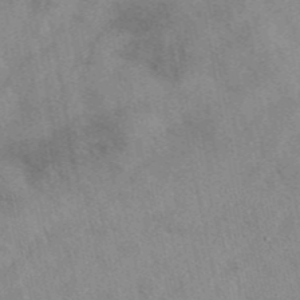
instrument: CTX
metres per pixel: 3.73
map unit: eAb
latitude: 40.1577
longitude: 109.5777
